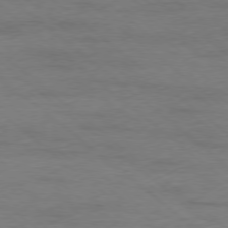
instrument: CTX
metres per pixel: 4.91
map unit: Ap
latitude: -78.2550
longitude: -93.0458
